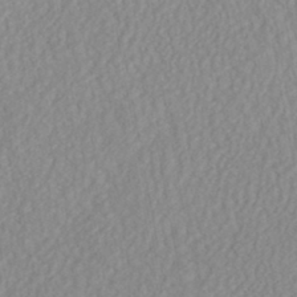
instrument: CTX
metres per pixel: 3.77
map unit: ANa
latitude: -44.8219
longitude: 104.4062
